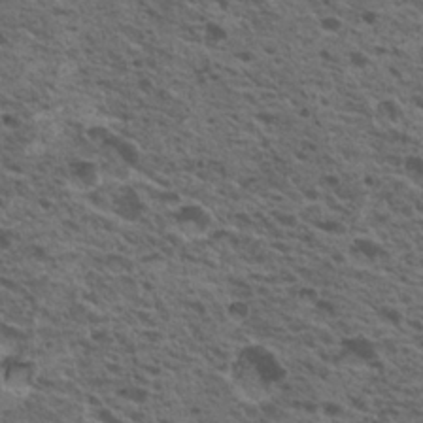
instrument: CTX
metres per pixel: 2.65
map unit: Nhu
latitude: 19.6505
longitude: -31.2915
